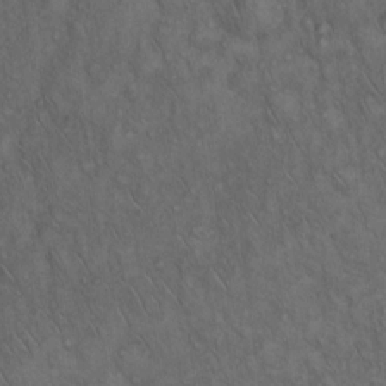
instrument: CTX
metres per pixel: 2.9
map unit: Hto
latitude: 15.8395
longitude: -56.8002
